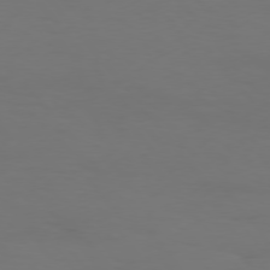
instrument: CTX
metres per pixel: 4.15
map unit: Hpe
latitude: 75.9906
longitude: -139.1970
